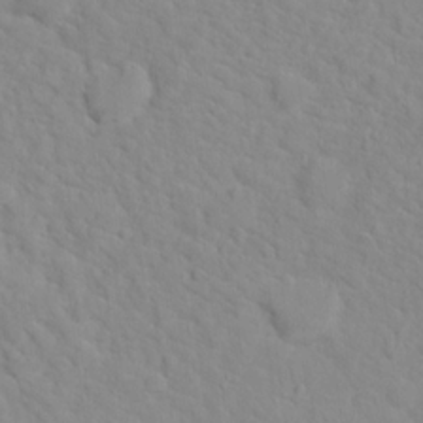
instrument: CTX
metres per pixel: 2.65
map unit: Hto
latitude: 16.7624
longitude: -36.1767
